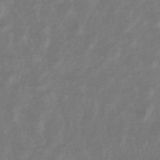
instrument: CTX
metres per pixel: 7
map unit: lHb
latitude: -49.3132
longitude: 72.5007
